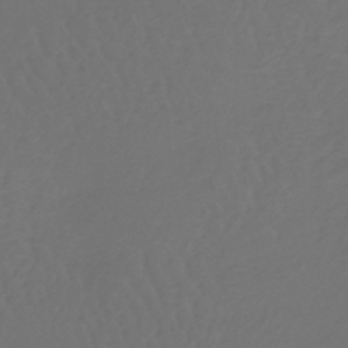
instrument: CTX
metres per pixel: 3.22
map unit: lHb
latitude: -39.7100
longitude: 63.2754
